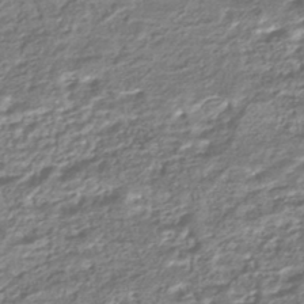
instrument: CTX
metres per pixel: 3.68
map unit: HNhu
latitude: -44.7463
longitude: 97.5966
